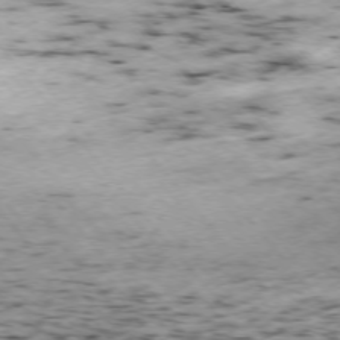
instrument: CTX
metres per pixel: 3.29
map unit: Ap
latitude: -75.9178
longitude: -61.4615
